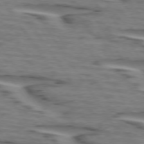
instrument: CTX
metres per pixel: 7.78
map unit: lApd
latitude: 74.0444
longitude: -71.3670
